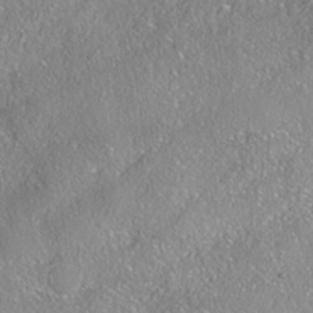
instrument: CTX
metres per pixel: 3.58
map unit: Nhe
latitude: -38.2551
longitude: 137.8044
